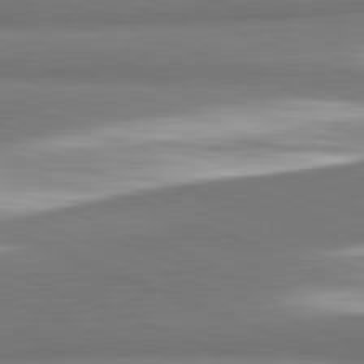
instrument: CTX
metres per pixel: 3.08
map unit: lApd
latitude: 82.2144
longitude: 160.1606
